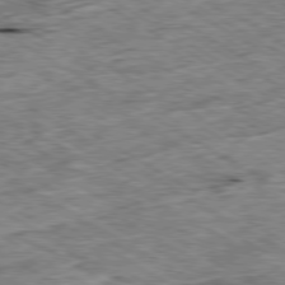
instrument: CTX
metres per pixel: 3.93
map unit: Ap
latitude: -80.0472
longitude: -85.8772
